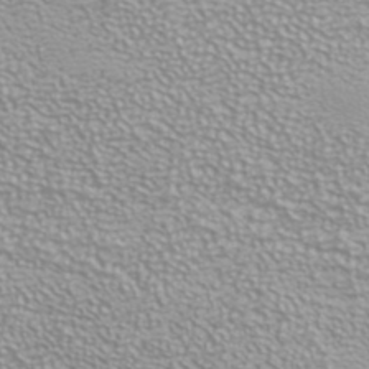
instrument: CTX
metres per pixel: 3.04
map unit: ANa
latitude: 40.0444
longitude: 22.8975
